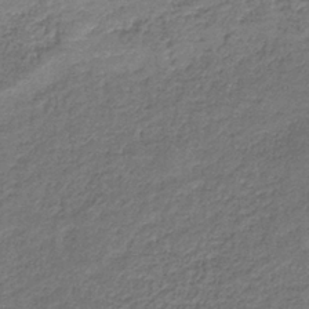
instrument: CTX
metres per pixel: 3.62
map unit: HNb
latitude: -36.6896
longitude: 51.4643
